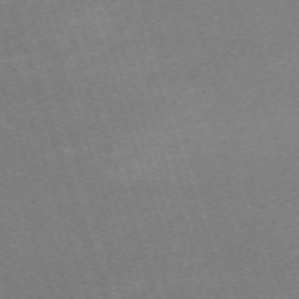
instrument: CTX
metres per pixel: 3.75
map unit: eHh
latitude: -64.5952
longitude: 50.1039
